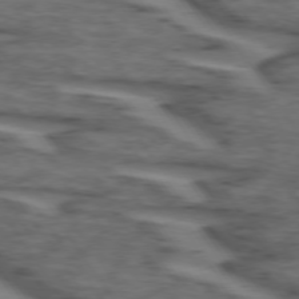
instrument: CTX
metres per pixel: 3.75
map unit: lApd
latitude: 73.9717
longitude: -71.4804
